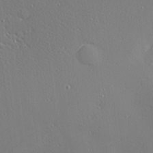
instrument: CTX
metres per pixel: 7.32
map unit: Nhu
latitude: 0.3089
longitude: -78.1767
